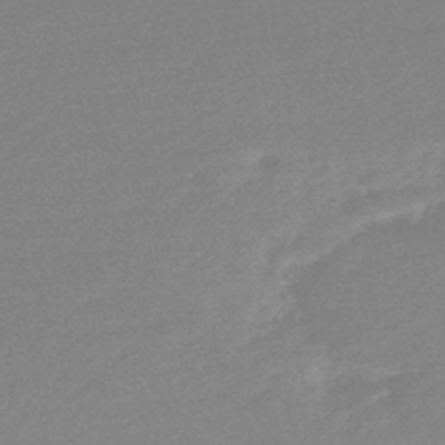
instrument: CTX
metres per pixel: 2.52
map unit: HNb
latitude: -48.2173
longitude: 57.9367
